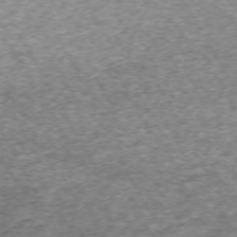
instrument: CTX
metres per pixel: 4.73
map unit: Hpe
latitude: -70.7841
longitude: 13.4077
